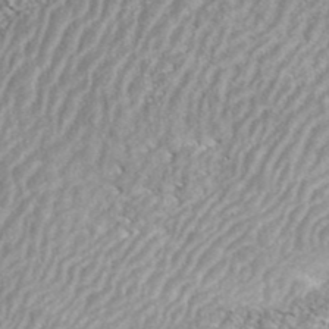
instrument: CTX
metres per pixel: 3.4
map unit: ANa
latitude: 42.8380
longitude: 35.5210
